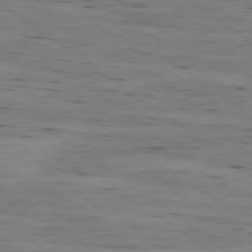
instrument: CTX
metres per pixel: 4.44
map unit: Ap
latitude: -79.3131
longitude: -101.7639
